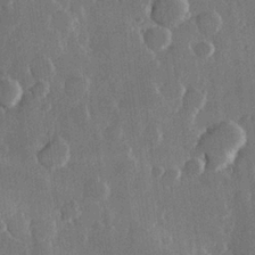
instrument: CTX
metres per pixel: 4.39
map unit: Hve
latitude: 22.8758
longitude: 148.2173
